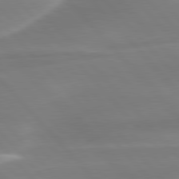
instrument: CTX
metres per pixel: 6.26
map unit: lApd
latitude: 79.7828
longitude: -114.4789
